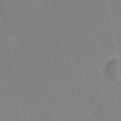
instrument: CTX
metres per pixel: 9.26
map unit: Hve
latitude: 27.2348
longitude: 144.3306
